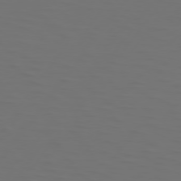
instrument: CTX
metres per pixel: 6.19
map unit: Hpe
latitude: 75.1970
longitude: -125.0269
